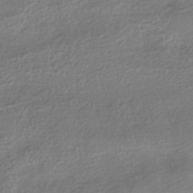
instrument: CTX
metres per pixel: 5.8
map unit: HNhu
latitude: -42.8785
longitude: 99.5777
